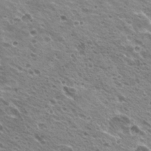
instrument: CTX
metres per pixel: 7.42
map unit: Hto
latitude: 22.8758
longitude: -31.4805
